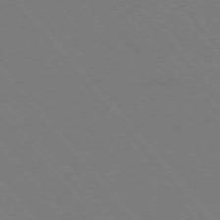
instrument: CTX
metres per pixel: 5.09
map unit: Hpe
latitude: -76.1039
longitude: -13.2159
